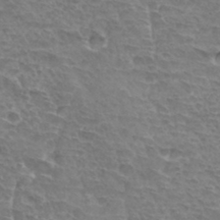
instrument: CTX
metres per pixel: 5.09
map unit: Hto
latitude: 33.7072
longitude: -44.9702
